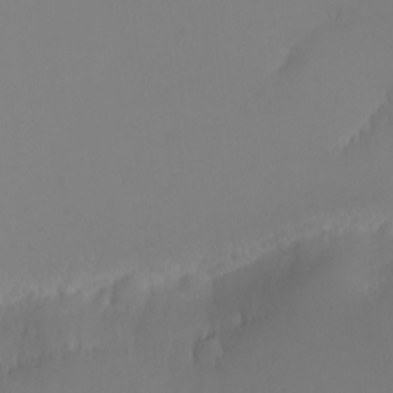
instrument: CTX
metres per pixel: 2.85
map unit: Nhu
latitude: -7.3509
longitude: -89.7828
